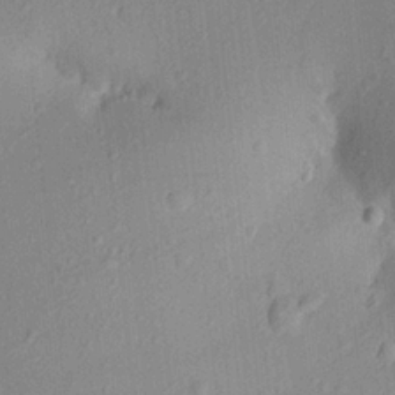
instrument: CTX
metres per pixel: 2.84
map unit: Aa
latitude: 22.1767
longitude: -147.6505
